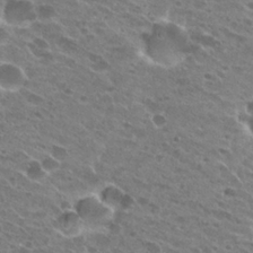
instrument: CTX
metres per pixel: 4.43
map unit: Hto
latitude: 24.1199
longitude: -41.8772
